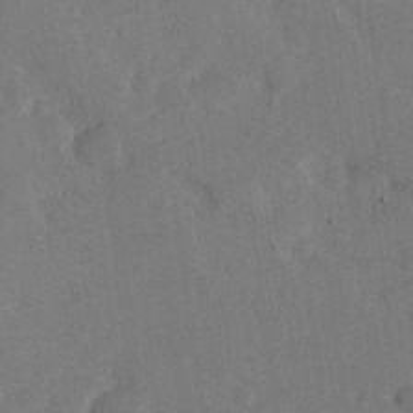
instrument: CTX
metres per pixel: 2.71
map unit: Hve
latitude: 25.6882
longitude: 145.0864
